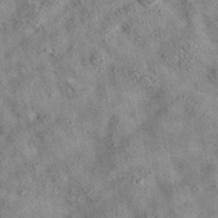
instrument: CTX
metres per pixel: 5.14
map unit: eAb
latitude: 35.9717
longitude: 114.3873
